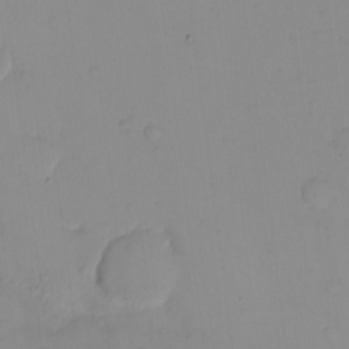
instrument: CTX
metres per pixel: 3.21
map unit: eHh
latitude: -9.8422
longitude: -66.1577
